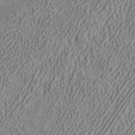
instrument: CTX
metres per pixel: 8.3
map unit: ANa
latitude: 41.7827
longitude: 30.0850
